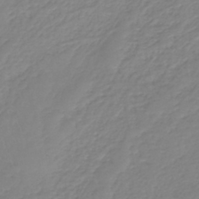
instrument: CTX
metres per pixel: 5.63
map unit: lHb
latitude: -40.8975
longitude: 68.2361
